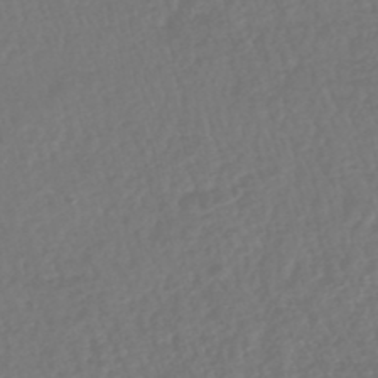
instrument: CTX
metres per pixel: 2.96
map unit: HNhu
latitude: -48.5952
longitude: 101.9745
